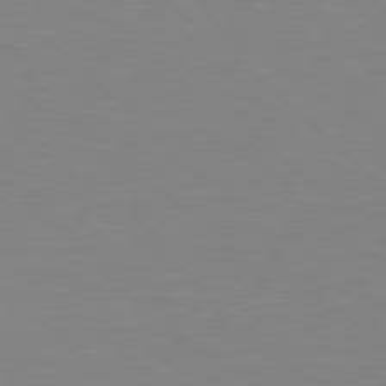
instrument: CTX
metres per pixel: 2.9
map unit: Hpe
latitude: 78.2523
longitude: -148.1200
